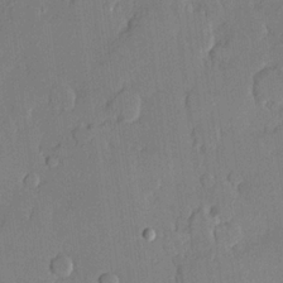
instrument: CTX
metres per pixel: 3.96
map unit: lHvf
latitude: 20.7624
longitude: 146.5007
